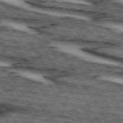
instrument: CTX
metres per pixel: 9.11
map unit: lApd
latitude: 74.1956
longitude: -72.5546
